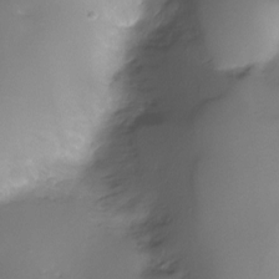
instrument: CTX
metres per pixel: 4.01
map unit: HNhu
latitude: -20.3873
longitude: 85.2942
